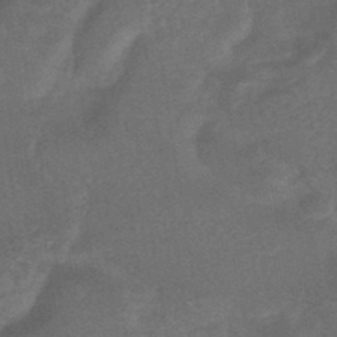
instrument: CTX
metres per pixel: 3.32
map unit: HNhu
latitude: -45.7289
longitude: 91.1243
